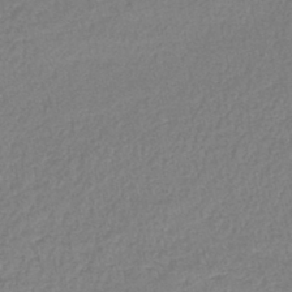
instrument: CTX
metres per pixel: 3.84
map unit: lHb
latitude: -43.9745
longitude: 62.2361
